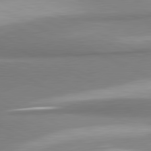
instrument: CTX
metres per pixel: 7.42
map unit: lApd
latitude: 81.3293
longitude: 166.7274
